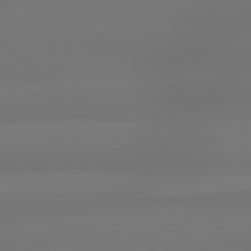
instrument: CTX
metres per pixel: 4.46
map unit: lApd
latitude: 79.0081
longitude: -136.4790
